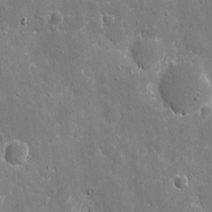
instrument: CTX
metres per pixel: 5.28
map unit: eHh
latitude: 8.9892
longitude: -70.0822
